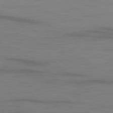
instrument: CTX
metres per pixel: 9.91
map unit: Ap
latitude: -80.1795
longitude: -93.6694
